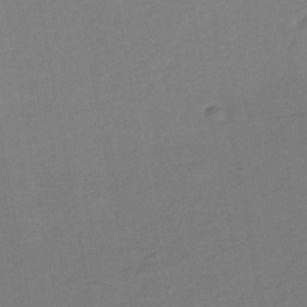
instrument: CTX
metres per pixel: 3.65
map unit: HNhu
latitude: -46.5951
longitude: 92.7274
